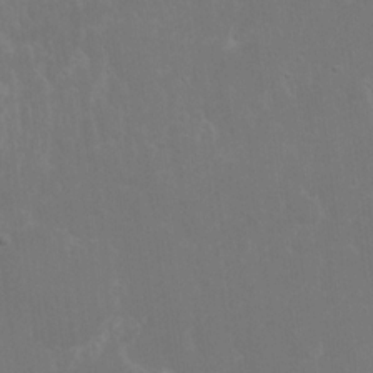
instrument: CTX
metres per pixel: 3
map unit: eHh
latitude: 16.2145
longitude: -72.3279
